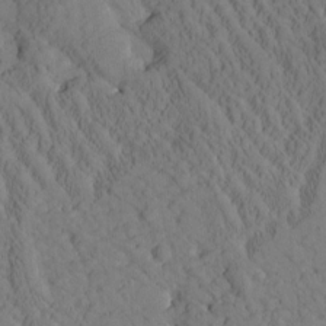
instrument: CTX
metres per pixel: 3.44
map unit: Htu
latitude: 0.6868
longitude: 176.1606
